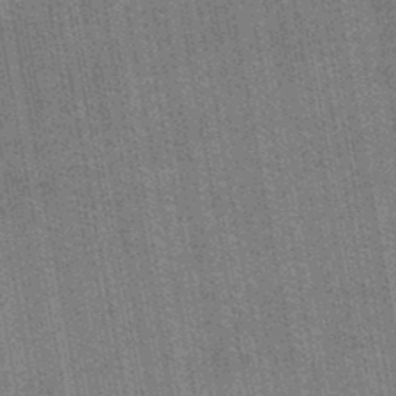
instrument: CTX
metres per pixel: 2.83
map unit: lHb
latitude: -44.5574
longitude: 57.9745
